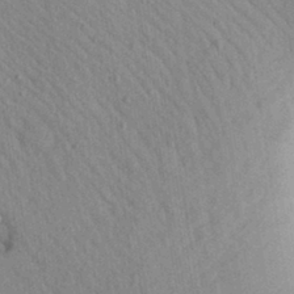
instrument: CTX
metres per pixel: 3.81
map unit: Aa
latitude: 29.2159
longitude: -146.9136
